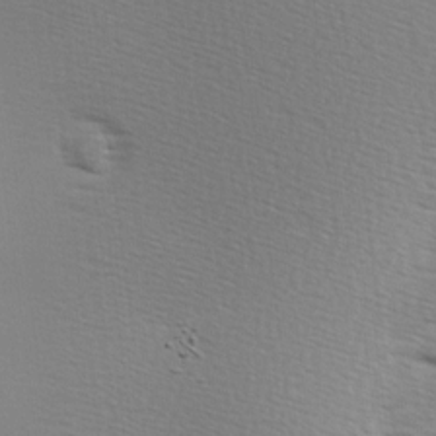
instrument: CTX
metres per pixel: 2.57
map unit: Hve
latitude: 2.3656
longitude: -123.3860
